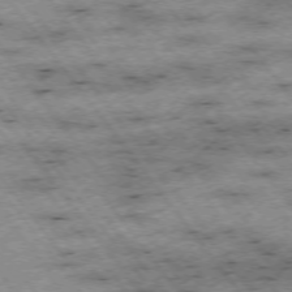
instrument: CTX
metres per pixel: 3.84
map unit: Hpe
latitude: -74.8597
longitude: 2.6707
